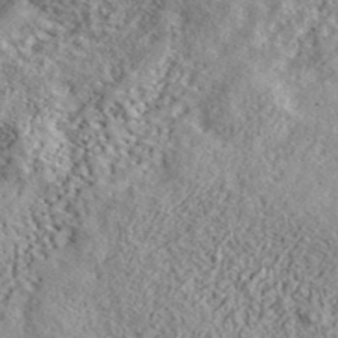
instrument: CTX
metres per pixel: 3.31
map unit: ANa
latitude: 41.1781
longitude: -86.2711
